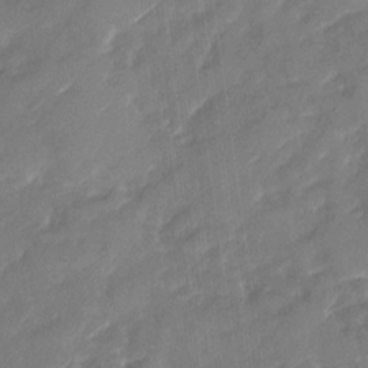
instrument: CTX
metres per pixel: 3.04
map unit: Nhu
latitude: -29.5399
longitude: -73.5183
